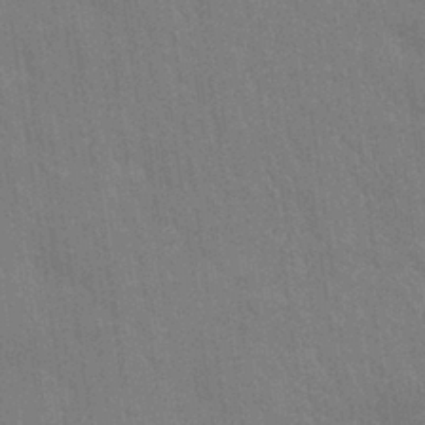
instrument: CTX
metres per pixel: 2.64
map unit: Nhu
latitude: 27.7072
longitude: -64.1956
